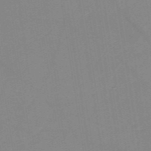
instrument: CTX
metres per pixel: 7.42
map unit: HNb
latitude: -54.1039
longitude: -48.8947
